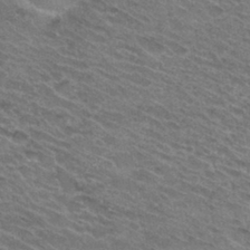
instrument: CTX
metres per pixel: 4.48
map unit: Hto
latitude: 31.6883
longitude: -47.3860
